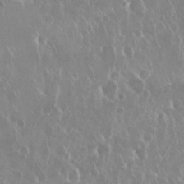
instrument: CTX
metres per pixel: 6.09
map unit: Nhu
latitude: 28.6112
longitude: -62.2712
